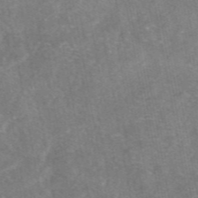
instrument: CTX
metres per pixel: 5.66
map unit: eAb
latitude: 47.4805
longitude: 122.8597
